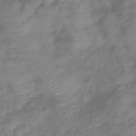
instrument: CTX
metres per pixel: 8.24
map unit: eHb
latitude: -40.3495
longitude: 78.5195
